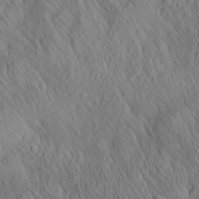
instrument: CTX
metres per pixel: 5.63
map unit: Aa
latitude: 26.5735
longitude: -141.1592
